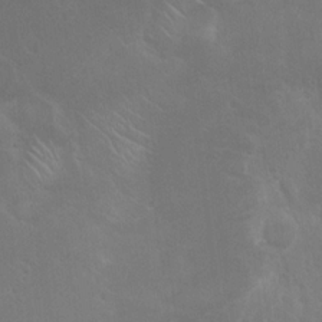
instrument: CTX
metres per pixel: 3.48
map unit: Hto
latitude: 19.6316
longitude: -58.0444
